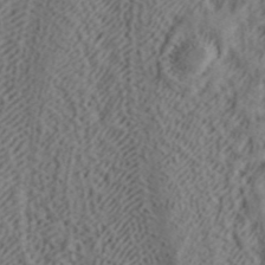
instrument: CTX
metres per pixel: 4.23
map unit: ANa
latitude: 41.5560
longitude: 54.8975
